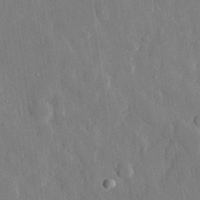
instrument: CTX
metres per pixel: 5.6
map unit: eHh
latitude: 28.9891
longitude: -79.5371
